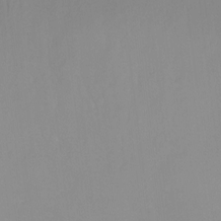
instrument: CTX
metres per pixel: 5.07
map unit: Ht
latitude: -8.7463
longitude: -35.7260
